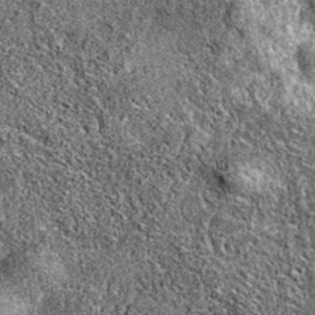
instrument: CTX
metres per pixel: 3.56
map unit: eAb
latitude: 36.5923
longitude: 105.8611
